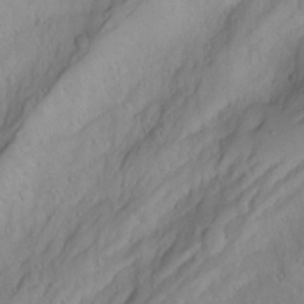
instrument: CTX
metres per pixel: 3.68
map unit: Aa
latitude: -3.6532
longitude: -71.3481
